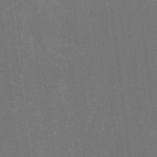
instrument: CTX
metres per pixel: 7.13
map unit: Htu
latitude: -6.4818
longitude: -68.3089
